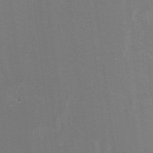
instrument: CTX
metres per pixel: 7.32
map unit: Hto
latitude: 8.5735
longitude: -30.4412
